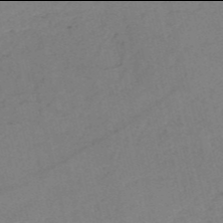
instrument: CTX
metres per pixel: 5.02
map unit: HNb
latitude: -54.0094
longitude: -41.8961
